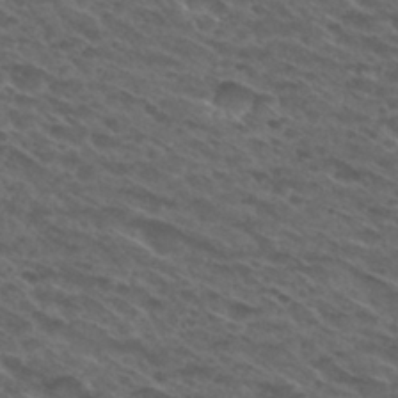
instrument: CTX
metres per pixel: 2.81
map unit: Hto
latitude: 29.9339
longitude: -47.6505
